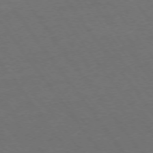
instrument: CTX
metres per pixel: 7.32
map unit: Ap
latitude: -75.8990
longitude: -64.9136
